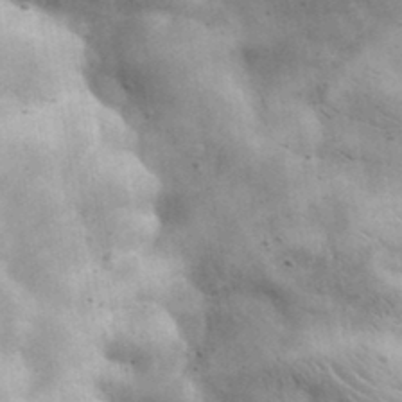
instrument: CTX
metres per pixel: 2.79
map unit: eHh
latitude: 33.8394
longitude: -69.9339
